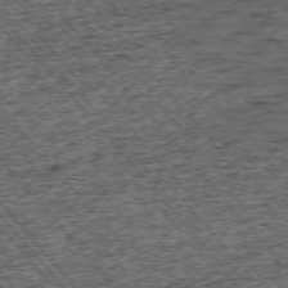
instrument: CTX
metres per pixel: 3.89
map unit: Ap
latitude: -75.3699
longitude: -91.1025
